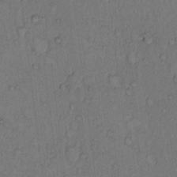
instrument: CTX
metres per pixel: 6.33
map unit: Hto
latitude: 9.3860
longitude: -58.5357
